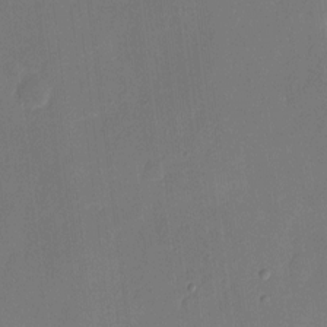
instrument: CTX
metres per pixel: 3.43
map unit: eHh
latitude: 7.4426
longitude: -68.6680
